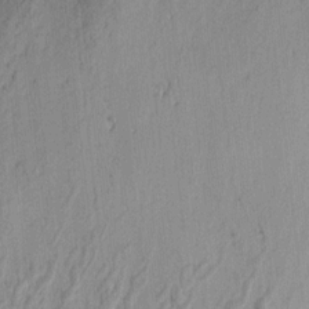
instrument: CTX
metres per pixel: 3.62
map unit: Ave
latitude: 14.0633
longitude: -131.7450
